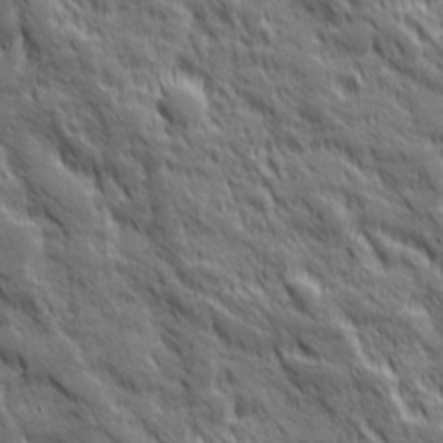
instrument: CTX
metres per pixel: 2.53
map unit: Ave
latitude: 19.7449
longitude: -134.4034
